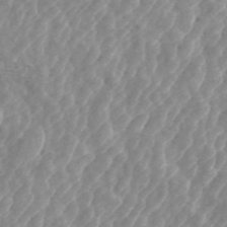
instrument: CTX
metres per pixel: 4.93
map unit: ANa
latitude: 45.4615
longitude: 28.4629
